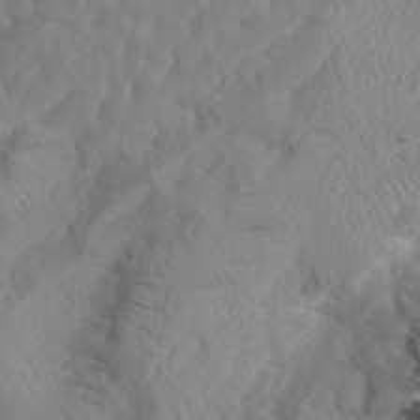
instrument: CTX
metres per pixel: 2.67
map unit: Aa
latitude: 8.9136
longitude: -135.0647
